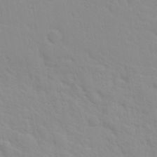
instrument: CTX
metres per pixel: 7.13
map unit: Hto
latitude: 20.0255
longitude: -33.9339
